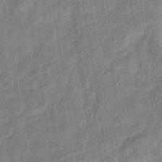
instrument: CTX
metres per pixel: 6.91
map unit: eHb
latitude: -37.9367
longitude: 79.9367
